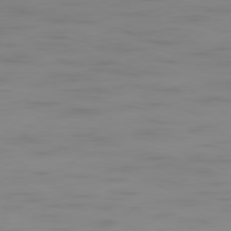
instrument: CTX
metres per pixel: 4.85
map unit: Ap
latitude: -79.2565
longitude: -95.2726
